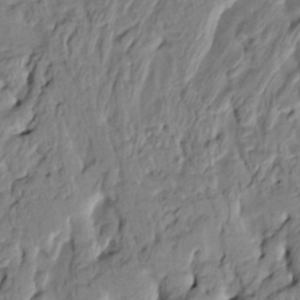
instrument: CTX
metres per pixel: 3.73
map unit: HNhu
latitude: 10.7057
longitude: 24.2172
